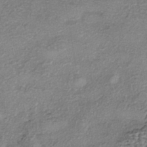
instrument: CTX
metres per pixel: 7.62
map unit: eHh
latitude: -42.3117
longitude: 120.0094
